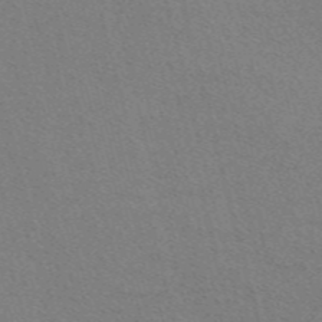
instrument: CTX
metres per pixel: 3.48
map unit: Nve
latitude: -56.9919
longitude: 60.6896
